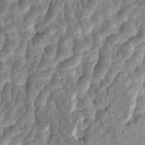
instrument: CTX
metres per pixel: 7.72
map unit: eHh
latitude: -1.4077
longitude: 14.6708
